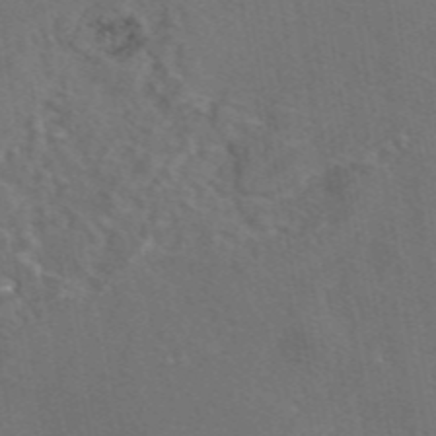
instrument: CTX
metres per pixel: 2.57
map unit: eAb
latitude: 46.7624
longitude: 109.0675
